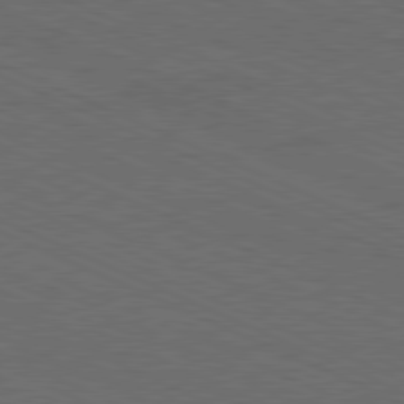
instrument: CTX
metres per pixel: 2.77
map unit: Hpe
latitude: -82.0850
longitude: 18.9353
